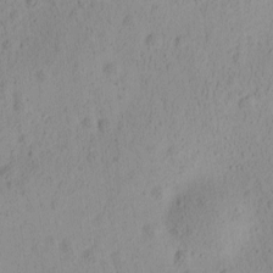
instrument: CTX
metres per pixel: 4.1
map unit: Ave
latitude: -9.2943
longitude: -121.7261
